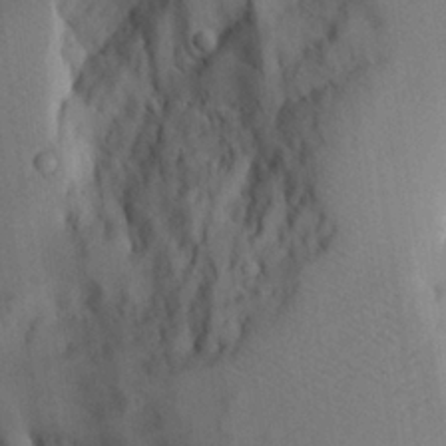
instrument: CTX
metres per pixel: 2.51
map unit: Aa
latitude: 25.9906
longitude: -131.1026
